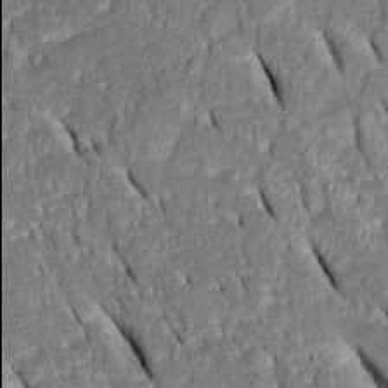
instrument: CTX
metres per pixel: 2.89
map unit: Htu
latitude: -1.0109
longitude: 150.0094
